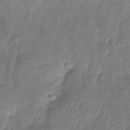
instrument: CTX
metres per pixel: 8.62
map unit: Nhu
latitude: -28.9542
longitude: -58.4223
